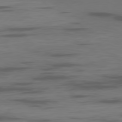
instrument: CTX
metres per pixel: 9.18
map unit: Ap
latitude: -80.2740
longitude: -63.0837
